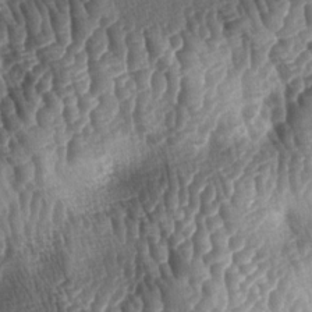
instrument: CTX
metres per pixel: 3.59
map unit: lAa
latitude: -5.1431
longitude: -127.9339
